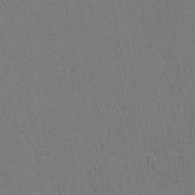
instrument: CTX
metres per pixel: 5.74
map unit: Nhu
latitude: 1.3103
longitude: -76.9136
